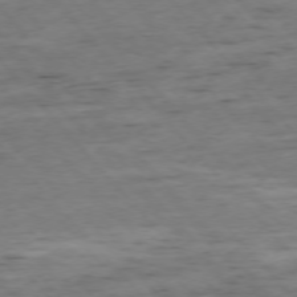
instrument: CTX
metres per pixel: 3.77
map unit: Ap
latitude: -76.0283
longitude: -89.8584
